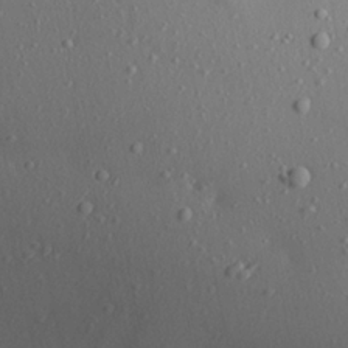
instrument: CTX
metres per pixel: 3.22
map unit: Aa
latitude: 22.0822
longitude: -142.3845
